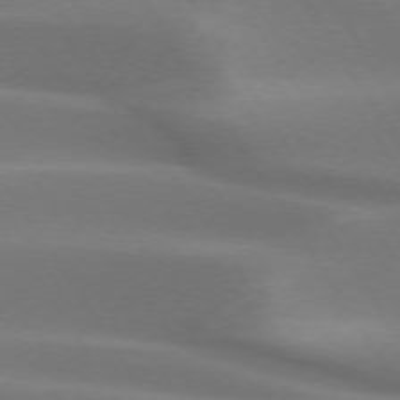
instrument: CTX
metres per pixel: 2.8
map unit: lApd
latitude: 73.2915
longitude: -50.8569
